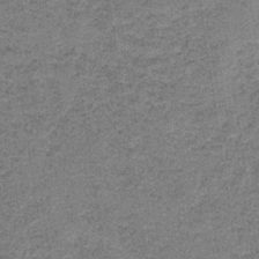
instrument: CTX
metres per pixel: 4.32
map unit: HNb
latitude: -36.2739
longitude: 54.1228
